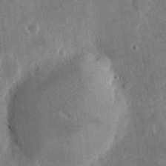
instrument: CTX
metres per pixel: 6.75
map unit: eHh
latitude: 4.9703
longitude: -71.6694
